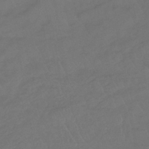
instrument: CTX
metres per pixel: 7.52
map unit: lHb
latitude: -39.3510
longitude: 71.1053
